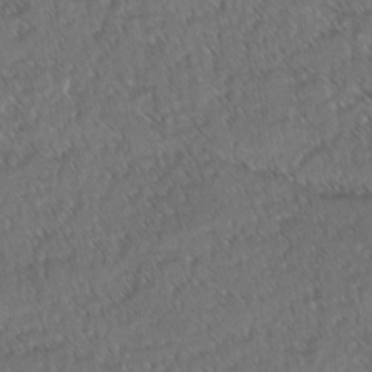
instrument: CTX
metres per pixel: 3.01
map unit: lAvf
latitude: -3.3320
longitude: -114.3278
